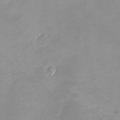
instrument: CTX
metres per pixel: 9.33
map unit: eHh
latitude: -4.5762
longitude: -78.7435
